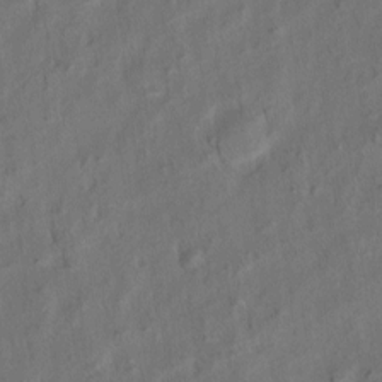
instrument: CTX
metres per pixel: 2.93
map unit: eHh
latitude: 6.2900
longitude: -76.9891
